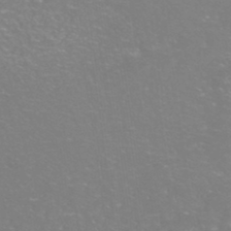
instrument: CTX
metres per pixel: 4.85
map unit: Nhe
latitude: -46.1228
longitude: 152.8974
